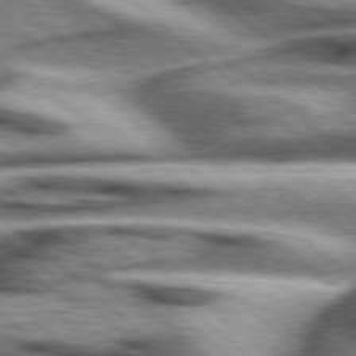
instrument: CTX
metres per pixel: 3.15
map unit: Hpe
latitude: 77.7071
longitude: -156.4223
